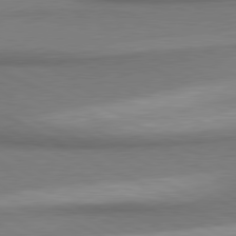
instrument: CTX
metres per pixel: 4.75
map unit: lApd
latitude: 80.6679
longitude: 162.3684
